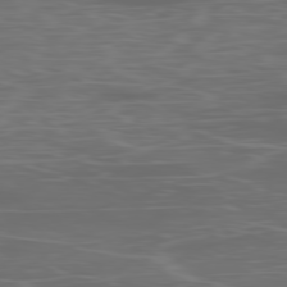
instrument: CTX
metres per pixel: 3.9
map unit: Ap
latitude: -80.1606
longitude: -71.4993
